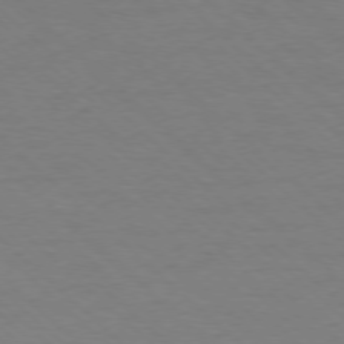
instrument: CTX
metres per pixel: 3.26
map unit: Ap
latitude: -77.7478
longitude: -84.7813
